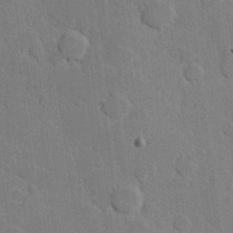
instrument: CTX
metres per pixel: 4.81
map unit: Hve
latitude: 25.8772
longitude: 151.0109
